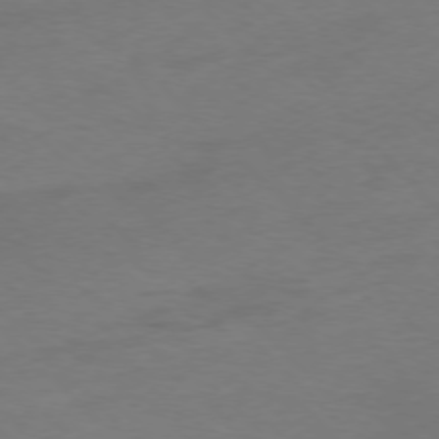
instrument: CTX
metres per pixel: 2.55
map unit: Ap
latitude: -77.0675
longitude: -65.0269
